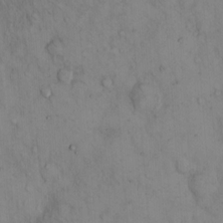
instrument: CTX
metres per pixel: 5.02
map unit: Hto
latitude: 12.3845
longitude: -59.2348
